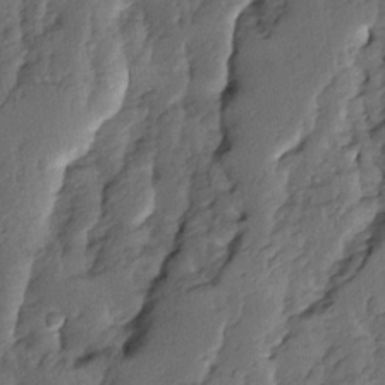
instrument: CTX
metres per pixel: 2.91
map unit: Ave
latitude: 13.8206
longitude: -134.7813
